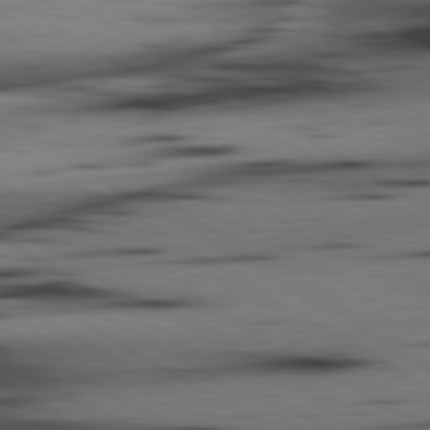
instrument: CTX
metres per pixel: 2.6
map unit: lApd
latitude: 80.4979
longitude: 158.6896
